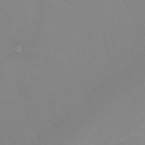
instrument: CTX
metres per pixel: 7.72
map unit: Ht
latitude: 2.0822
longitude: -33.3482
